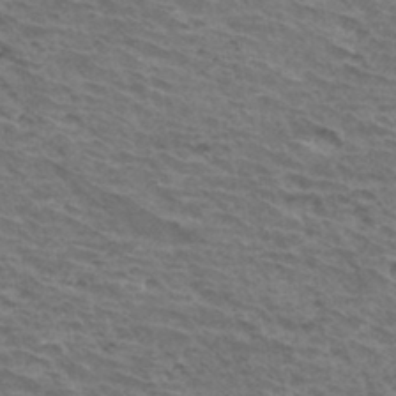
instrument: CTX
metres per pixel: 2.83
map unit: Hto
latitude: 34.1011
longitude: -41.1025
